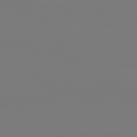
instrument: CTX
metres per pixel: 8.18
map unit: Hpe
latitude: 78.6113
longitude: -136.4979
